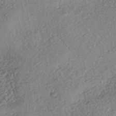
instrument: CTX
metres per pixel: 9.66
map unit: eHh
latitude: -42.8785
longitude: 121.0675
